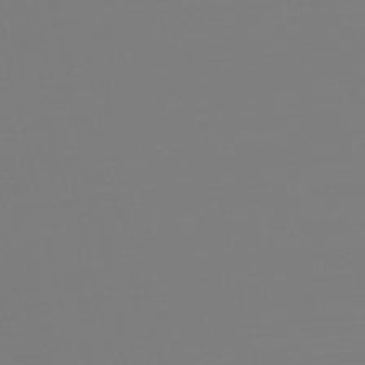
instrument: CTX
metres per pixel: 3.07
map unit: lHb
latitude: -45.2754
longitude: 59.5588
